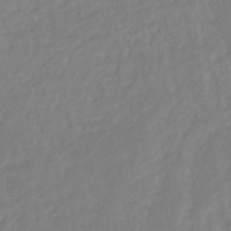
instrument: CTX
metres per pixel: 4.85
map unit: HNhu
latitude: -44.4251
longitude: 103.1431
